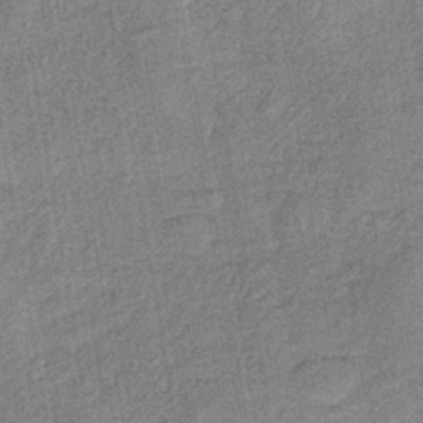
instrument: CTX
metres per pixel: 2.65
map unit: lHb
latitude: -39.2754
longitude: 74.3496
